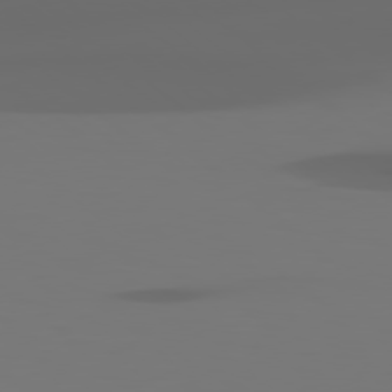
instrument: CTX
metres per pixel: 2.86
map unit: Hpe
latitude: 78.4412
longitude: -135.6505
